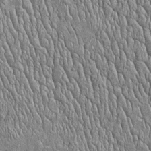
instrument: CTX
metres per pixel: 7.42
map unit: Htu
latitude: -4.6329
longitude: 157.1431
